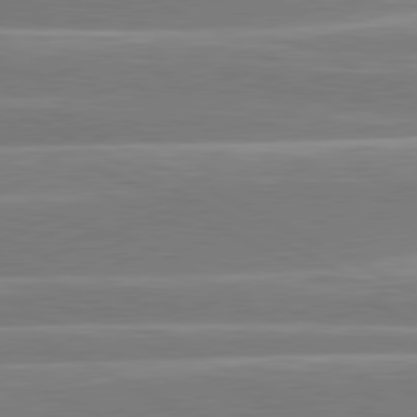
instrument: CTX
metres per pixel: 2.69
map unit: lApd
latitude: 80.8569
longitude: -129.4615
